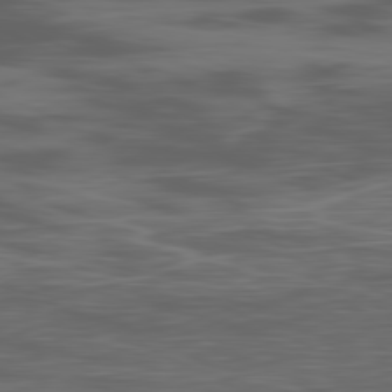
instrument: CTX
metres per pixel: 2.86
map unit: Ap
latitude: -81.0109
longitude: -62.3090
